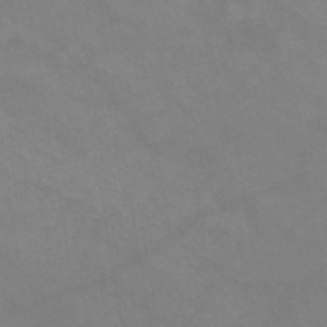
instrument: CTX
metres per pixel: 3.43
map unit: HNb
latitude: -45.8989
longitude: -36.9514
